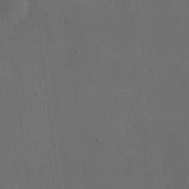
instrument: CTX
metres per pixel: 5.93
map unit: eHh
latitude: 18.6868
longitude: -65.5938
